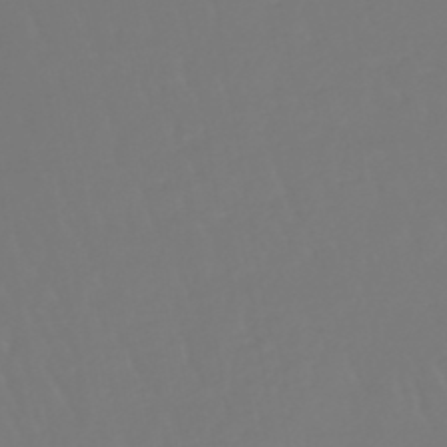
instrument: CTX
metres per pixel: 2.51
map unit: eHb
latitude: -46.7652
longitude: 79.7288
